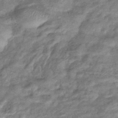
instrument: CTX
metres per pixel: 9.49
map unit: eHb
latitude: -38.6897
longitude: 78.0472
